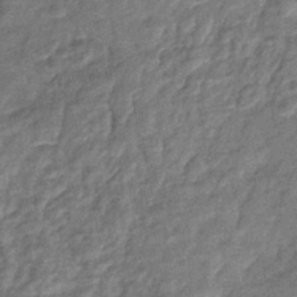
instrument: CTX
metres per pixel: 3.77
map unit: eHb
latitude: -39.5588
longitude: 80.5574
